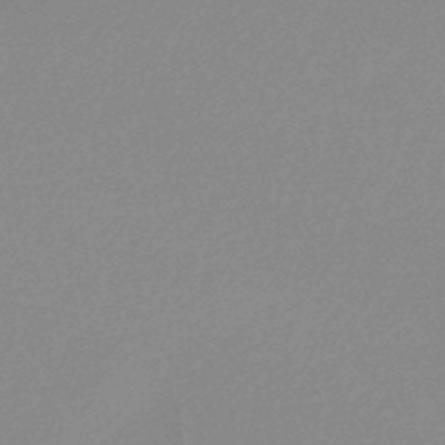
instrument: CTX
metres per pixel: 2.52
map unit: lHb
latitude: -48.5385
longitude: 64.8408
